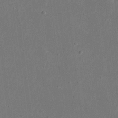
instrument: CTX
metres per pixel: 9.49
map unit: eHh
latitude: 18.4790
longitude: -70.7624
